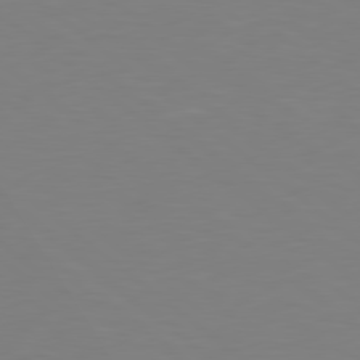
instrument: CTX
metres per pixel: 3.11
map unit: Hpe
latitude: 78.8002
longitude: -166.1200
